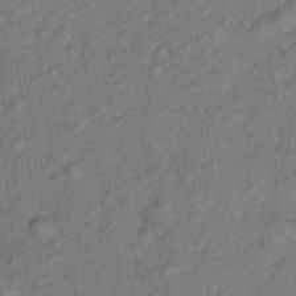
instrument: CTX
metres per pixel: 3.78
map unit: Hto
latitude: 7.7450
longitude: -37.1026
